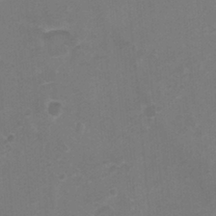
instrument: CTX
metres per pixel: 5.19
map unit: Ht
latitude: -1.0865
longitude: -16.8380
